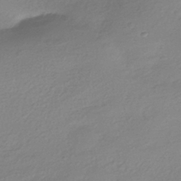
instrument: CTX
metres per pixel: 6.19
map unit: HNhu
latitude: -40.9730
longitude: 94.3684
